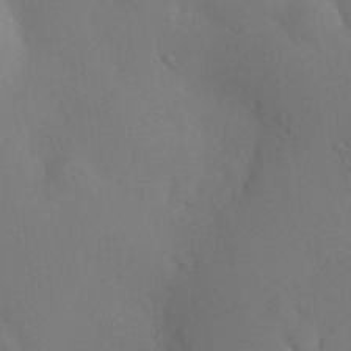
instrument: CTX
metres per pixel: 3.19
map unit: eHh
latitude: 0.4223
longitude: 17.9745
